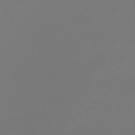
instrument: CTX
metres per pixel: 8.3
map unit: lHb
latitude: -46.1605
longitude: 76.1039
